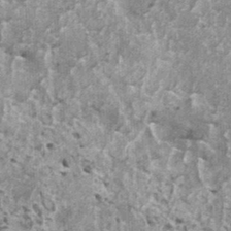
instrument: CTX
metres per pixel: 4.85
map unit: HNhu
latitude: 2.2144
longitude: 5.0864
